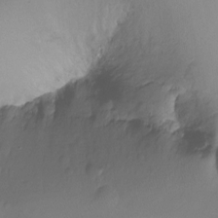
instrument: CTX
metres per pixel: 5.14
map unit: Ht
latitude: -11.1431
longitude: -35.5938
